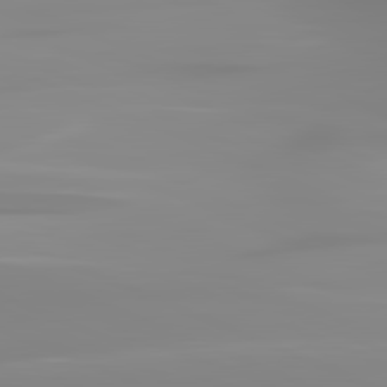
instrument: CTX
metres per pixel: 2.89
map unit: lApd
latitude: 81.9528
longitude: -149.4993
